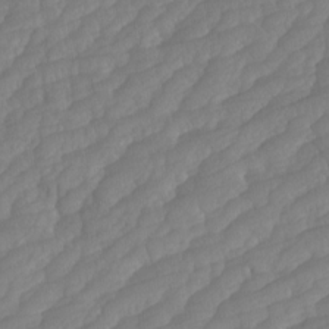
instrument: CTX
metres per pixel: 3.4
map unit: Htu
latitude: -7.2754
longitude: -68.9702
